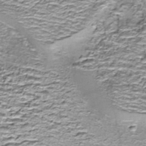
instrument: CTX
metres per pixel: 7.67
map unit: Nhe
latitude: -45.6533
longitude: 153.3131
